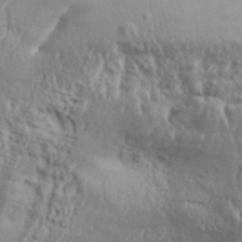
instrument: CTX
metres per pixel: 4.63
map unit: Aa
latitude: 32.1011
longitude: -134.2333
